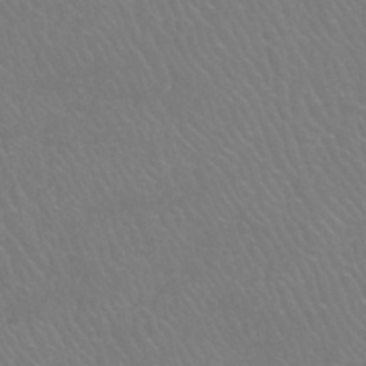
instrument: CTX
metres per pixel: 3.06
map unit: HNhu
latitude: -47.0675
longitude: 30.2739
